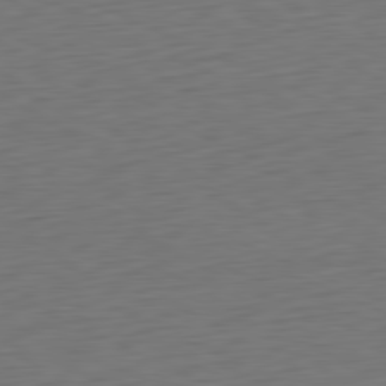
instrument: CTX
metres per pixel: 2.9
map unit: Ap
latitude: -81.4077
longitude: -59.6883
